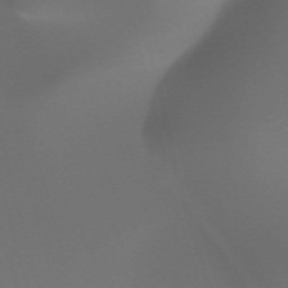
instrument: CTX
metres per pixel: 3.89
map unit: HNhu
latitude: -47.5399
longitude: 30.6518
